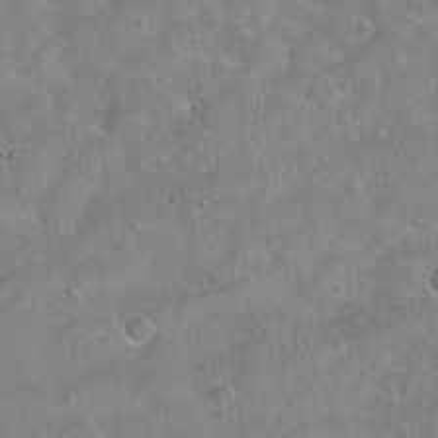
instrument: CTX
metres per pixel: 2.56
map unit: Hto
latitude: 22.0633
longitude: -51.9150
